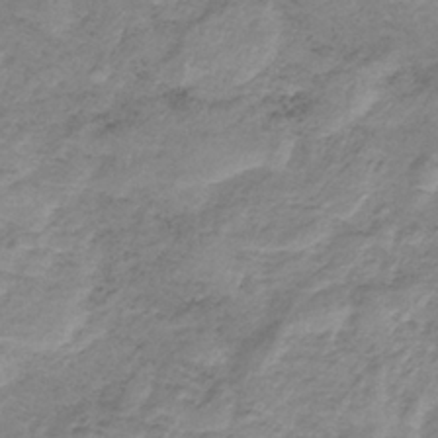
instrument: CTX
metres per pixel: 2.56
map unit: HNb
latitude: -33.1620
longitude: 60.5007
